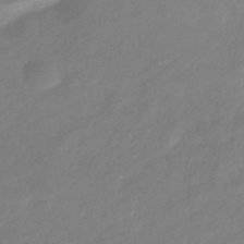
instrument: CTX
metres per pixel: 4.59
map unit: eHb
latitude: -37.3131
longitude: 78.7274
